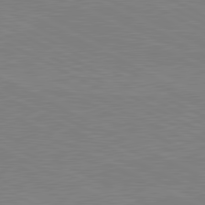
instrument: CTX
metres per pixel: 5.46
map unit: lApd
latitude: 80.9703
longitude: 150.5763
